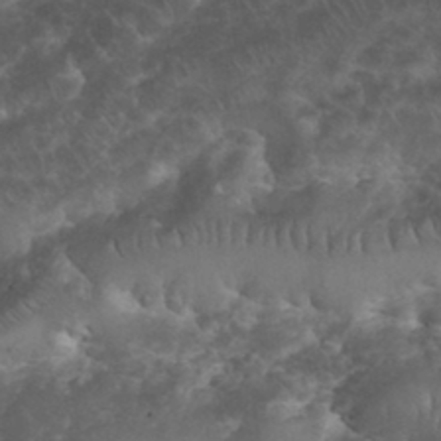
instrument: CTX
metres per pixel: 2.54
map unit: eHh
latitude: 34.4223
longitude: -65.2348
